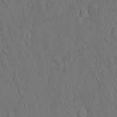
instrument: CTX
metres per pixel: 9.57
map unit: Hto
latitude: 10.0633
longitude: -60.8569
